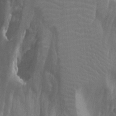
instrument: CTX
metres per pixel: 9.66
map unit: Htu
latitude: -1.4266
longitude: -76.8002
